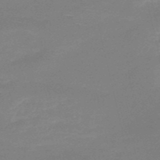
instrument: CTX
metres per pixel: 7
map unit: HNb
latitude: -49.9367
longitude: -42.0633
